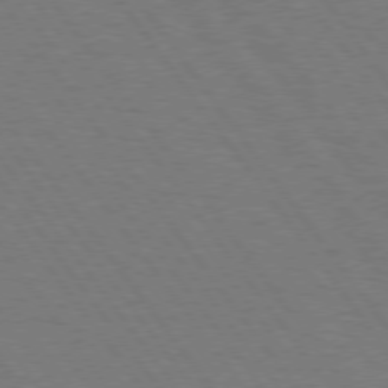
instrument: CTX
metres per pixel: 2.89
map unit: Hpe
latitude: 74.8569
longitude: -137.5560
